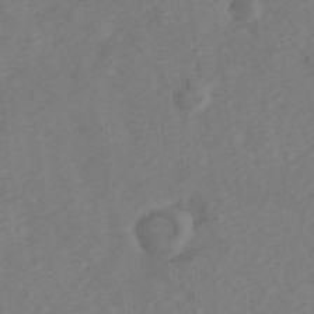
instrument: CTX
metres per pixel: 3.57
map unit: ANa
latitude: 43.1970
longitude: 26.5195
